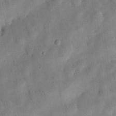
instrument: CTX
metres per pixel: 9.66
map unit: eHh
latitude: 25.5371
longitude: -68.9514
